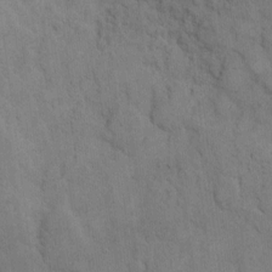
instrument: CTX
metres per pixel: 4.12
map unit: Hto
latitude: 9.8583
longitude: -61.1403
